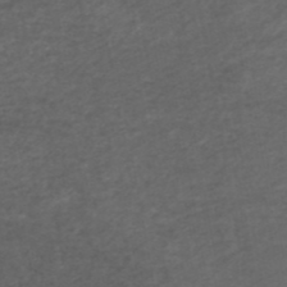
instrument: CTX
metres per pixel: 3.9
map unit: ANa
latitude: 41.8205
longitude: 27.0486
